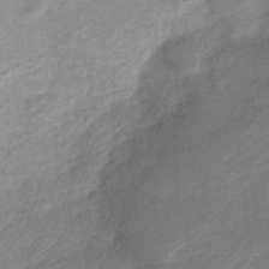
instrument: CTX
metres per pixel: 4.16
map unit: Nve
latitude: -19.5966
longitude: 108.6896
